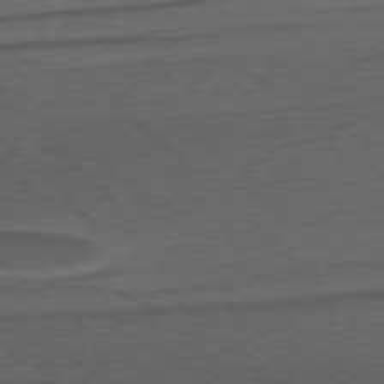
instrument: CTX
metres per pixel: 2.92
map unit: Ap
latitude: -75.7856
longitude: -78.2712
